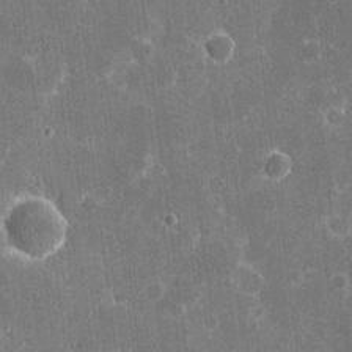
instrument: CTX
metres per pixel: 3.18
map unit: eHh
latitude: 5.9906
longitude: -67.9528
